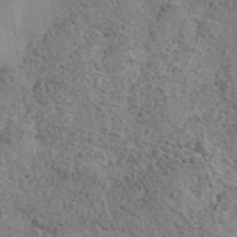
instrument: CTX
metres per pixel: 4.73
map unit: Nhe
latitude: -35.1242
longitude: -130.4790
